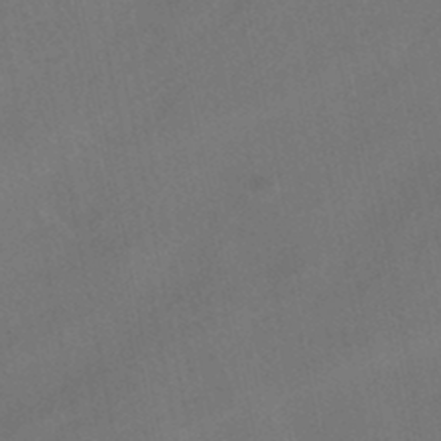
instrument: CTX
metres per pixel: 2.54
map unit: HNhu
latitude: -41.0486
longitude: 103.3510
